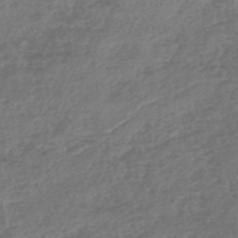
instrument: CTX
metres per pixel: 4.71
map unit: lHb
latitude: -45.9178
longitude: 67.9367
